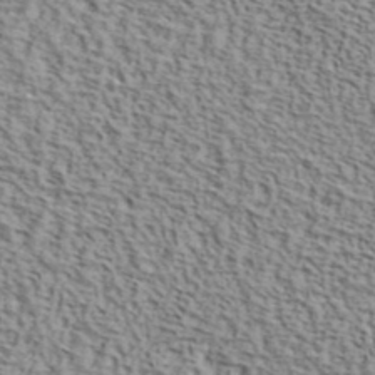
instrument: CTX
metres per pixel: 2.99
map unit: ANa
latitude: 40.4223
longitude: 29.8800
